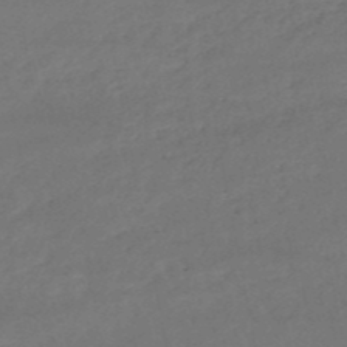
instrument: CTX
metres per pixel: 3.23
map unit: HNb
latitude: -51.1242
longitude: -39.1214
